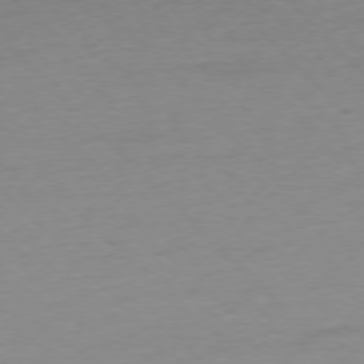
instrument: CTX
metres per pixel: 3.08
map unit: Ap
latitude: -77.1053
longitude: -92.4601
